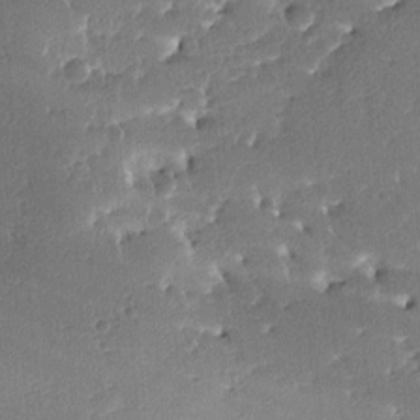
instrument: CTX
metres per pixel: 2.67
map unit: lAa
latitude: -10.7652
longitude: -124.5923
